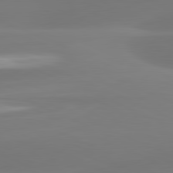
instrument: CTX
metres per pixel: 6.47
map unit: lApd
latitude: 81.2726
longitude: -160.7813
